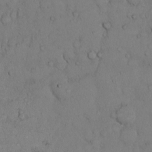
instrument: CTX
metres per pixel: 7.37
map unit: Hto
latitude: 10.2712
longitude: -57.9339
